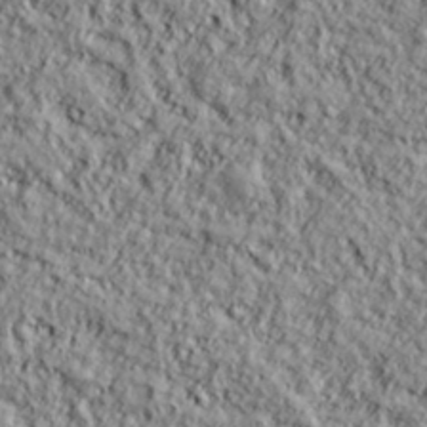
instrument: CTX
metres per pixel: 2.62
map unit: lHvf
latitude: 38.3656
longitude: -91.7828
